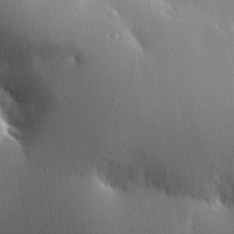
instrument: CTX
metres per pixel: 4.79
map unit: Hve
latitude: 24.9891
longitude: -91.7639
